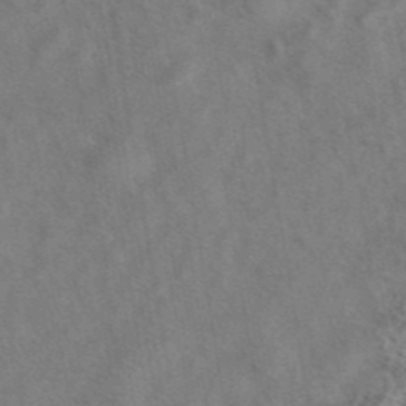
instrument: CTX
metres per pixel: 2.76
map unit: eAb
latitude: 41.6315
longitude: 104.3495
